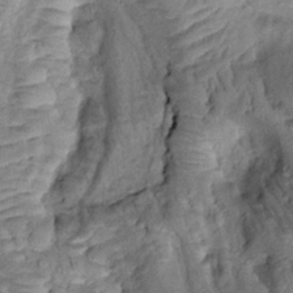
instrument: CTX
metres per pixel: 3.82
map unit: Htu
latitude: -0.6141
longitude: 173.2565
